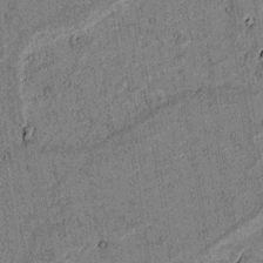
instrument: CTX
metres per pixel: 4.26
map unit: lAvf
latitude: 4.0822
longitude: 168.8974
